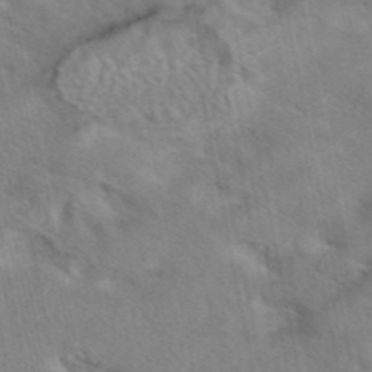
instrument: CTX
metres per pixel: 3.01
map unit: eAb
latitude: 42.7435
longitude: 108.1984
